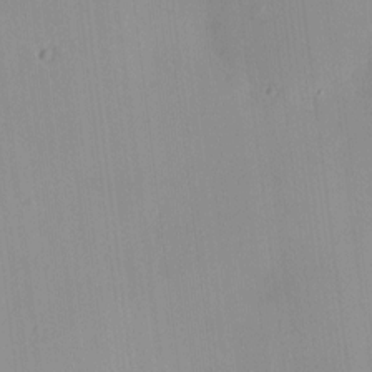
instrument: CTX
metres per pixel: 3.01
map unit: HNhu
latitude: 5.5938
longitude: 3.0297
